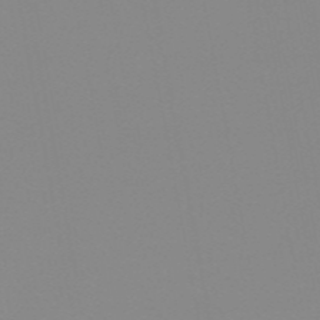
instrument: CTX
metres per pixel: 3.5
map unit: HNb
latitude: -54.2740
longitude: -49.2537
